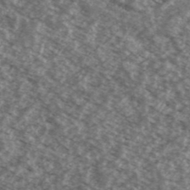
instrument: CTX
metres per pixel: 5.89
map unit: Ave
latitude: 38.8947
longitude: -110.5924
